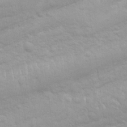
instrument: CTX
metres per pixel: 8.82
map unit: Nhu
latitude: 26.5357
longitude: -62.1956
